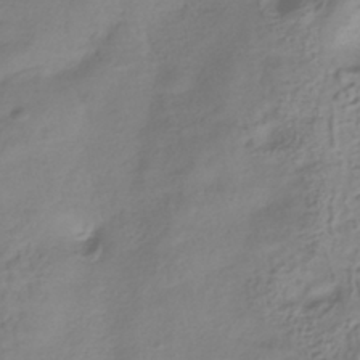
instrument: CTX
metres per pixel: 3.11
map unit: ANa
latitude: -38.7463
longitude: 96.4251
